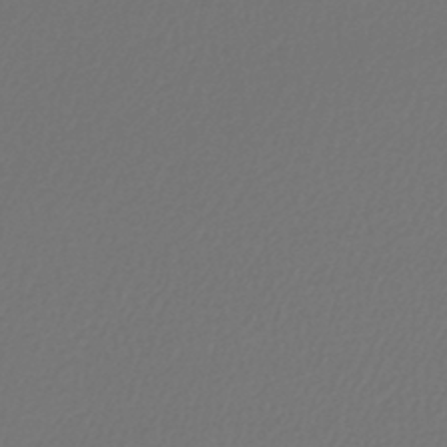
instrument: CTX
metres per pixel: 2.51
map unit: lHb
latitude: -43.6154
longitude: 70.6896
